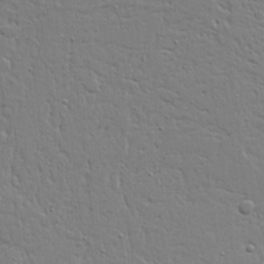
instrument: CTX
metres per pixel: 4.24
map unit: Ave
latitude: 20.4979
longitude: -127.7072
